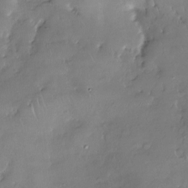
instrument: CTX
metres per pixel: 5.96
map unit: Nhe
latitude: -26.9163
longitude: -111.1025
